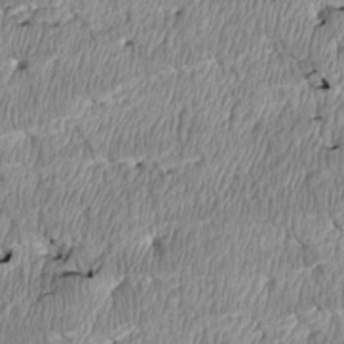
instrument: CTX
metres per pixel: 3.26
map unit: Htu
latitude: 3.3670
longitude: 150.3306
